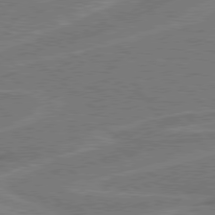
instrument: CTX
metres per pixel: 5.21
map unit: Hpe
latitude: 78.6113
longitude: -152.3090
